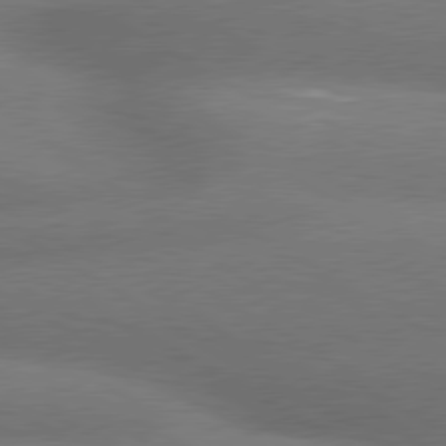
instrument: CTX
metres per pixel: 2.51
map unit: lApd
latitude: 79.8206
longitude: -155.8961
